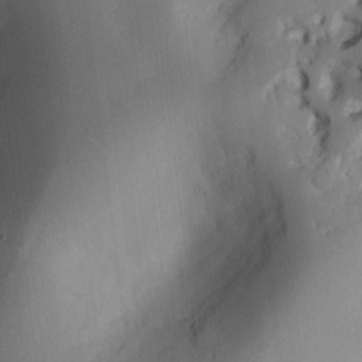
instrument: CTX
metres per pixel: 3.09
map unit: Ht
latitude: 10.4979
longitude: -74.4790
